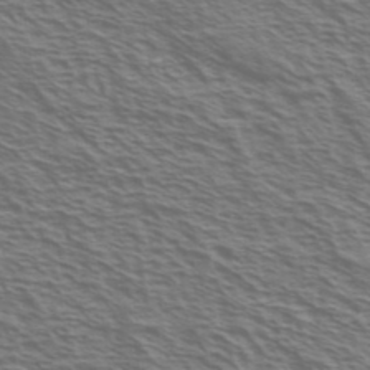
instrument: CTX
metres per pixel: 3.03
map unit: Ave
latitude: 38.0255
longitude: -109.5749
